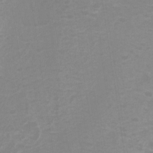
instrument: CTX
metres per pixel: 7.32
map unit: Ht
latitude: -16.0094
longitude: -50.3467
